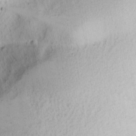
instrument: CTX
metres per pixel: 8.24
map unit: Nhu
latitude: -1.8234
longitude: -73.7828
